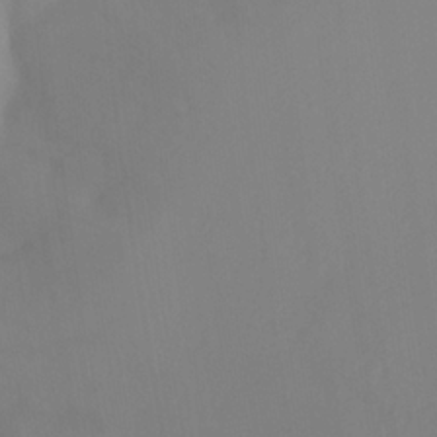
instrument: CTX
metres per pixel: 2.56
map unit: Nhu
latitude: -14.3118
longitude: -54.6112
